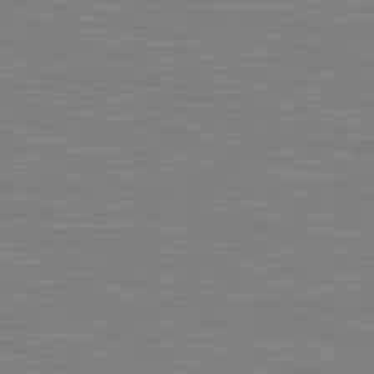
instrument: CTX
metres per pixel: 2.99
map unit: lApd
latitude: 81.1970
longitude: -169.8584
